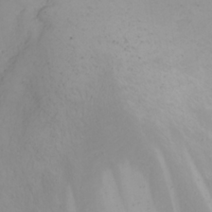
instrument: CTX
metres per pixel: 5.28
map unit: Nhu
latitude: 22.1956
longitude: -63.6883
